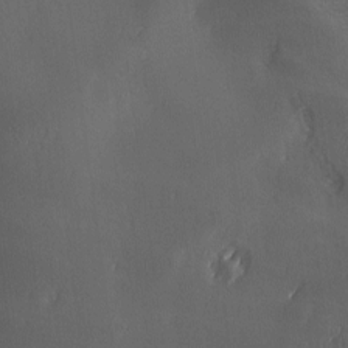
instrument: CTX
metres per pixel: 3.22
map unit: Ave
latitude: -6.6140
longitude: -121.1970
